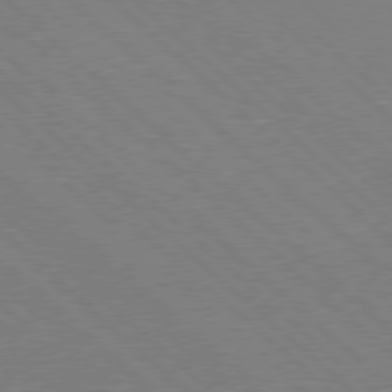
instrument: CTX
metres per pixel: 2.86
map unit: Hpe
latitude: 77.8583
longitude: -172.2522
